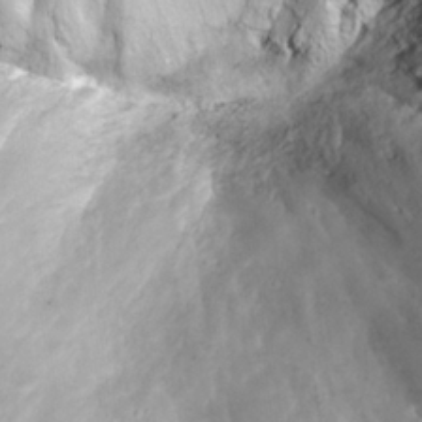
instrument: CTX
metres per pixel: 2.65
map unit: Nhu
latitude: 25.2914
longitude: -63.3104
